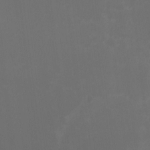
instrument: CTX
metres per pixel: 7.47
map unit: HNhu
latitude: -2.3684
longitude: -6.3656
